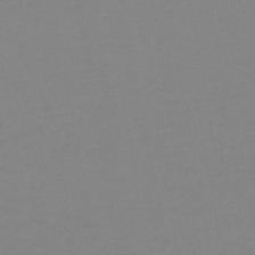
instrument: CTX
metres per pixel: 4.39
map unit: HNb
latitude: -45.8233
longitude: -44.5734
